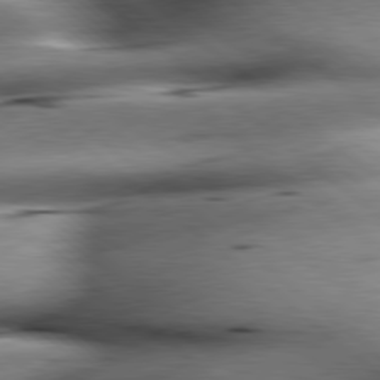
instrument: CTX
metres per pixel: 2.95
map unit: lApd
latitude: 79.2726
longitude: -140.2333
